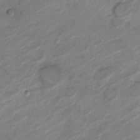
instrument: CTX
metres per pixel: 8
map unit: Nve
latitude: -18.3873
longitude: 107.6722
